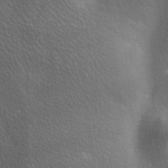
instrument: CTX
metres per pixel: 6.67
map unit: lAa
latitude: -6.3684
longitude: -121.7261
